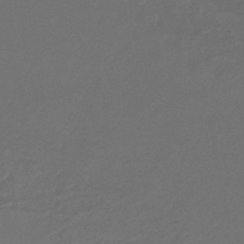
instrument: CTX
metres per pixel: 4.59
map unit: lHb
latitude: -46.3873
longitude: 74.9731
